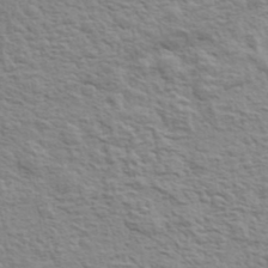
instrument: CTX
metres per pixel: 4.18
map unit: eHh
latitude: 37.3671
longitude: -81.1403
